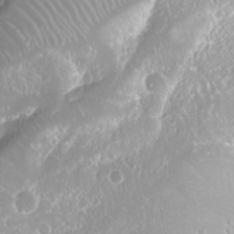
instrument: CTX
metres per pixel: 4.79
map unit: Nhu
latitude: -8.2928
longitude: -71.1970
